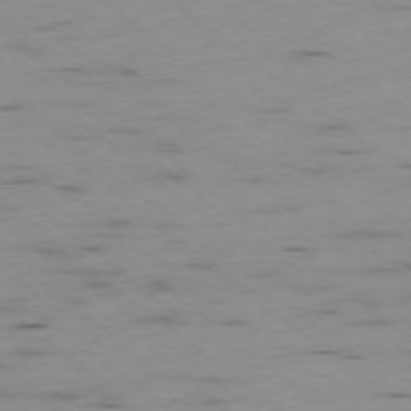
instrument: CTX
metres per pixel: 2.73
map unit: Ap
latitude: -78.9919
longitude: -74.3089
